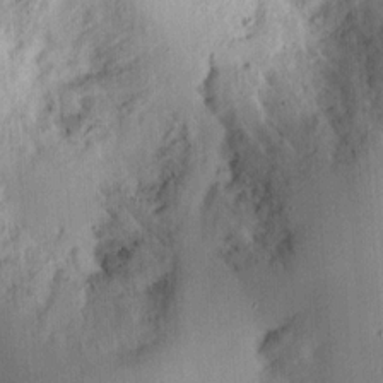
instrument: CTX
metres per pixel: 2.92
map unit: Ht
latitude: 12.1956
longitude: -74.3467
